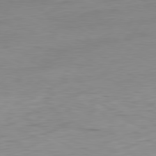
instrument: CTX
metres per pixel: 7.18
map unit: Ap
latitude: -81.7100
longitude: -67.1214
